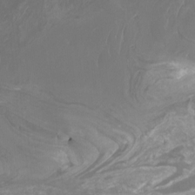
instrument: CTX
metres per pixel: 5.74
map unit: Nhu
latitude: -9.6911
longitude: -76.1011
